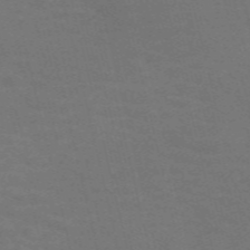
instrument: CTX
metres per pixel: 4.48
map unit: Nve
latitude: -59.5021
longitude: 63.2942
